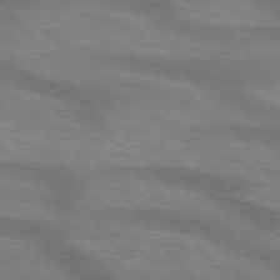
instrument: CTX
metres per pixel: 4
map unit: lApd
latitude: 74.4034
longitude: -61.5182
